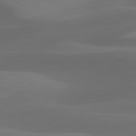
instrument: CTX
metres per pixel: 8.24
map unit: lApd
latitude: 81.4615
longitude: 124.0283
